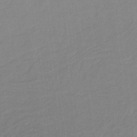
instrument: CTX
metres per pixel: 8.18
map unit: lHb
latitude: -32.1984
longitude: 64.1795
